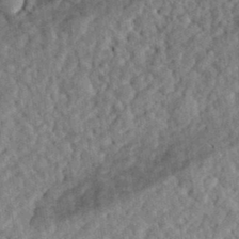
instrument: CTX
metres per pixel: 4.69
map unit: eHh
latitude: 35.5938
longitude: -79.0081
